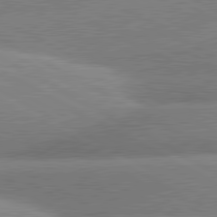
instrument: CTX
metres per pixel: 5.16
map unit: lApd
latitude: 81.0269
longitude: -163.1215
